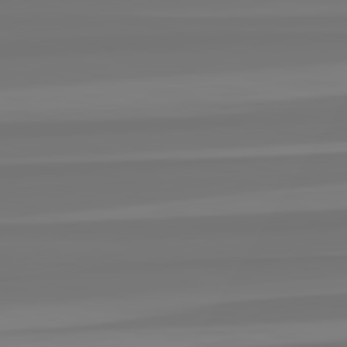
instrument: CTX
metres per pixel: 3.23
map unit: lApd
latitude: 82.6301
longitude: -178.3845
